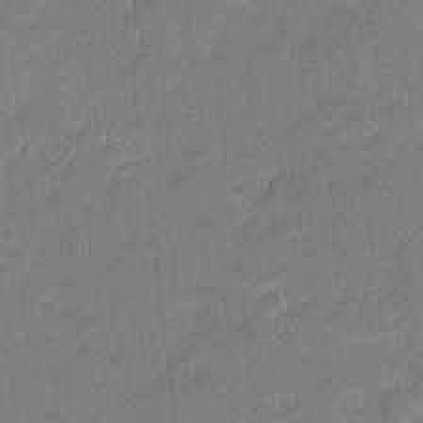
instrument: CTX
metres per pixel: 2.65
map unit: eHh
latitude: -1.5588
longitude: -83.1781
